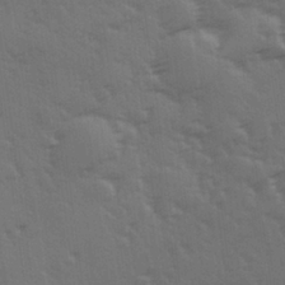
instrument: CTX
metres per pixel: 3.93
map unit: Hve
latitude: 27.0836
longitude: 146.4629
